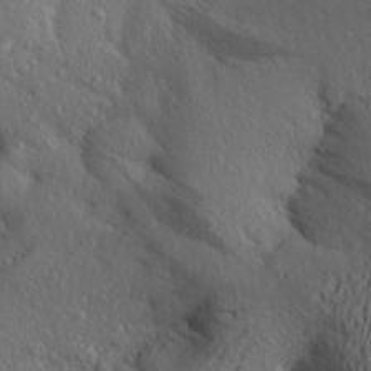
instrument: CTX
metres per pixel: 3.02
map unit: Aa
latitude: 24.0444
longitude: -147.4616
